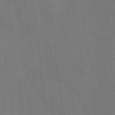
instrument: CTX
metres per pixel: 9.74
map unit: HNhu
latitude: 4.8380
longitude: 12.3117
